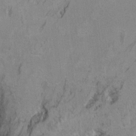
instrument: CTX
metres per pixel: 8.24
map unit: Ht
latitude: 9.0836
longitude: -31.8962
